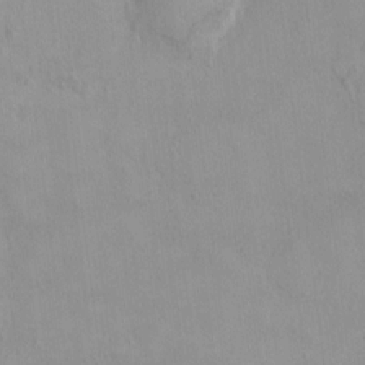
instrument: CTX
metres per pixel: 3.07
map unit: HNhu
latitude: 2.8569
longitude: 6.6707
